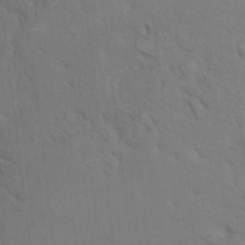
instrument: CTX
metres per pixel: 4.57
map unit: Ht
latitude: 5.1403
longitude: -28.9325
